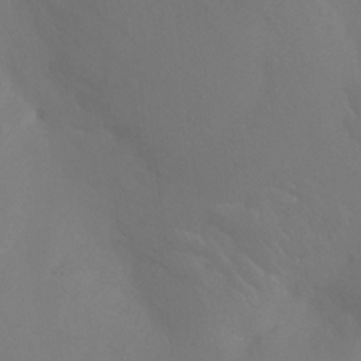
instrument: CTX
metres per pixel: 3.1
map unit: Ht
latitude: -4.8030
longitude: -26.0444
